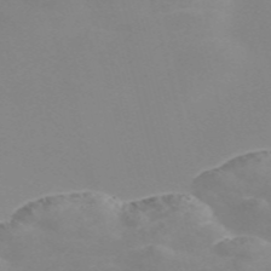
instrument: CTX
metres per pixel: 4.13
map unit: Nve
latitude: -57.8233
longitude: 59.9178
